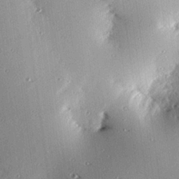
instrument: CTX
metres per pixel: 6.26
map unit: eHh
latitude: 22.8380
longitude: -89.6316
